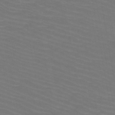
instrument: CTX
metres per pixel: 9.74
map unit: HNb
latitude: -50.1039
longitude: -50.6301
